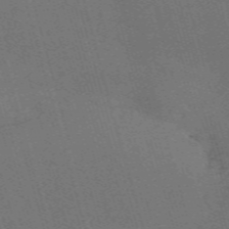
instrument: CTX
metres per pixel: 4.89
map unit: Nve
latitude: -59.7855
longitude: 62.9541
